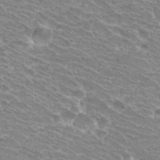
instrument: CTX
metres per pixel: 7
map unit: Hto
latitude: 31.1970
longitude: -42.4034
